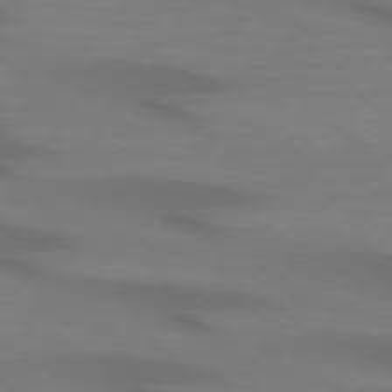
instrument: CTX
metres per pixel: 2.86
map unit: lApd
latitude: 72.5546
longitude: -49.1403
